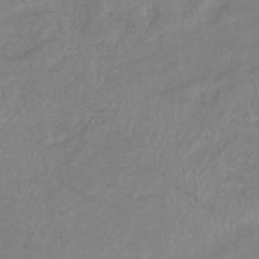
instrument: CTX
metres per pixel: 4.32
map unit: eHb
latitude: -37.3509
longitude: 75.6533
